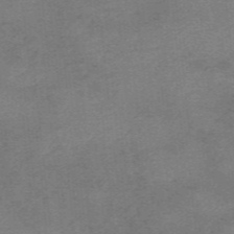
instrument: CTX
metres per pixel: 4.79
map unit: HNb
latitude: -55.5966
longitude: -46.1956
